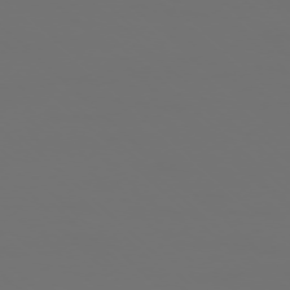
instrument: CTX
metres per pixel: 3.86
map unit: Ap
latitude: -76.6141
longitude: -81.5371
